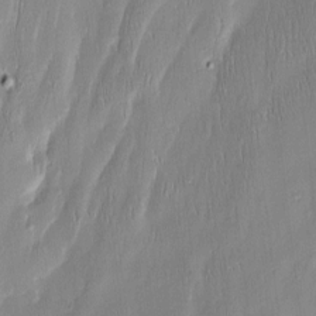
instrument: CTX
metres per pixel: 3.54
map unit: Htu
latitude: -5.8611
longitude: 174.2739
